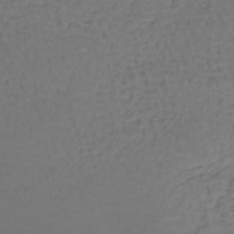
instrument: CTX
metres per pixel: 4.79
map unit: lHb
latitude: -43.3131
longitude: 66.2739
